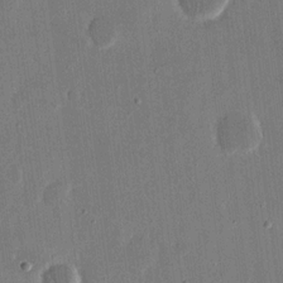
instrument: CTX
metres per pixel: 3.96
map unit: eHh
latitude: 15.4616
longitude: -70.6490
